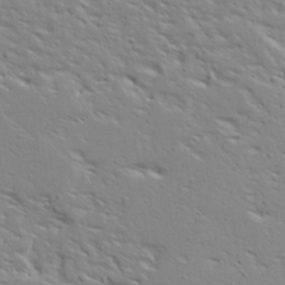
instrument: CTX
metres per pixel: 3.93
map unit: Ave
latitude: 13.3482
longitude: -139.2159
